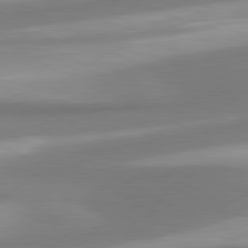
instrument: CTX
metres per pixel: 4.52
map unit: lApd
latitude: 80.5168
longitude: 176.5196
